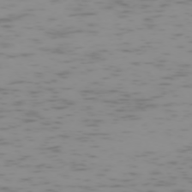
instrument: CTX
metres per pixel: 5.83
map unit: Hpe
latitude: -73.7477
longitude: 7.5777
